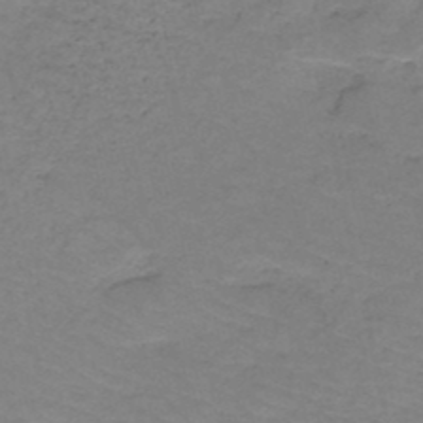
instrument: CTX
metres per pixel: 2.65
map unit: HNb
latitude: -50.1795
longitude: -53.8772
